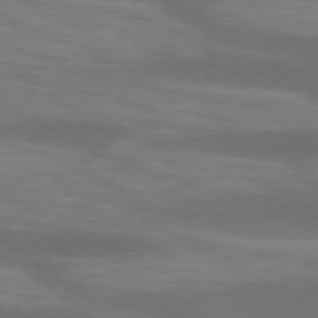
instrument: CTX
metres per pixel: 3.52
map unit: lApd
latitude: 74.3467
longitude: -54.5923
